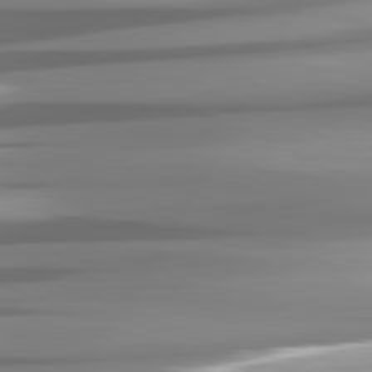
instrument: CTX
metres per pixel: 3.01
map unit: lApd
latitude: 81.8016
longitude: -141.3103
